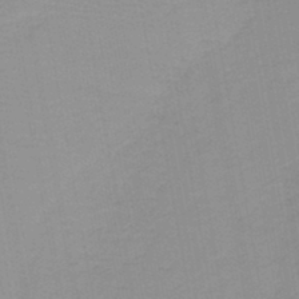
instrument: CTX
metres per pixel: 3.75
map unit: lHb
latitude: -44.0283
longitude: 53.0675
